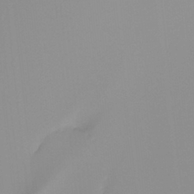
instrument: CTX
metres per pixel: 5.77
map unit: Ht
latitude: -13.7667
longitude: -51.1025
